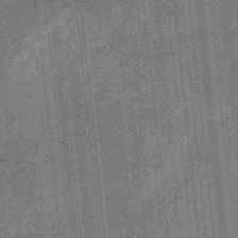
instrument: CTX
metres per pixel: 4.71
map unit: eHb
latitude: -35.1242
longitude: 78.8408
